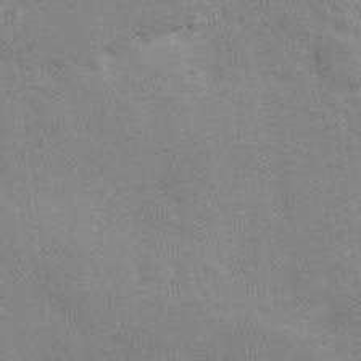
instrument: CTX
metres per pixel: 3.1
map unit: Hve
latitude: 19.8583
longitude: 151.0864
